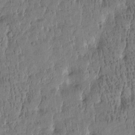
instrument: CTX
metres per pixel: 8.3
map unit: Htu
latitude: -4.3495
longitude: 175.4076
